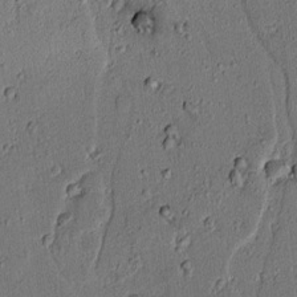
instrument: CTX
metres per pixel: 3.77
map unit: lAvf
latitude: 5.5938
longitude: 168.5195
